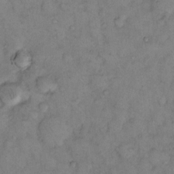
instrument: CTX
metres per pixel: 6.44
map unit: eHh
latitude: 12.1767
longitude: -62.8758
